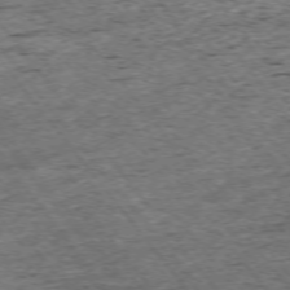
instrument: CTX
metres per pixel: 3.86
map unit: Ap
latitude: -74.8597
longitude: -86.9891
